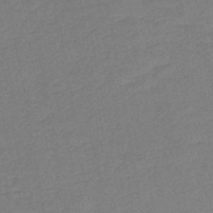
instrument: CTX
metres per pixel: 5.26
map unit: lHb
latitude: -43.1053
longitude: 78.4062
